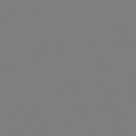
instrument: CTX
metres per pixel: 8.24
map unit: eHh
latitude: -63.0108
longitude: 52.5006
